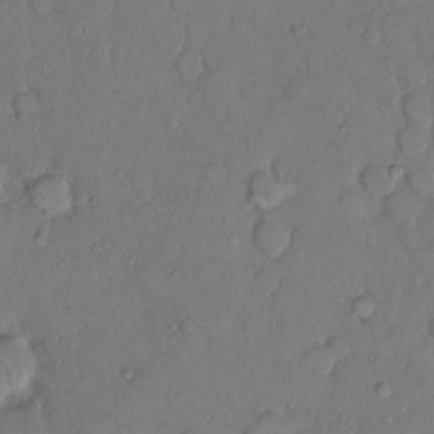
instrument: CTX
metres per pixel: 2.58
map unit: Hto
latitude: 9.1970
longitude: -61.8583
